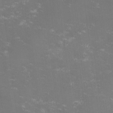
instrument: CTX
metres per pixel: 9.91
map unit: lHvf
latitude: -14.4818
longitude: -100.4223
